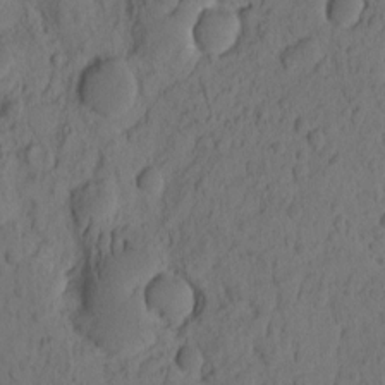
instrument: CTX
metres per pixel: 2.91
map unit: eHh
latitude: -1.0487
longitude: 16.3118
